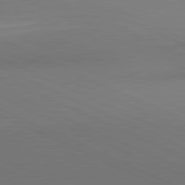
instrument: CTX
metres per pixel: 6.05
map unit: lApd
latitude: 81.2915
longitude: 144.2173
